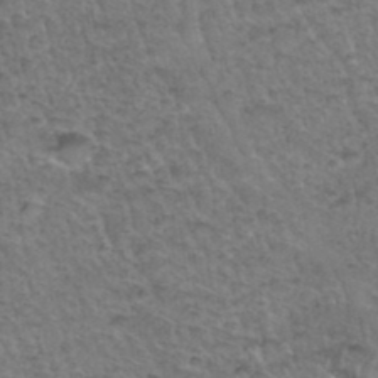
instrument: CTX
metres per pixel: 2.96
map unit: Hto
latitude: 36.8569
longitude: -47.1781
